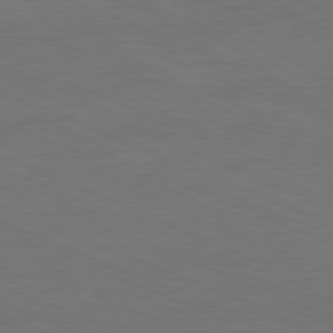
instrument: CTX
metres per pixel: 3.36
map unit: Ap
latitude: -78.6707
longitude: -72.1956
